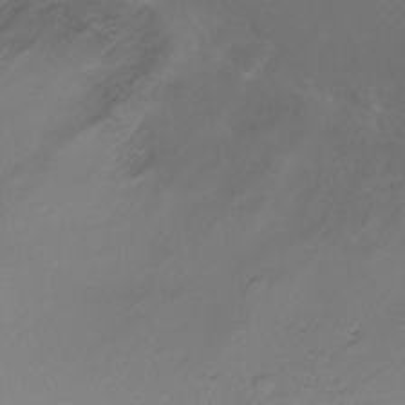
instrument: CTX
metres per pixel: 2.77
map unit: Ht
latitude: -6.5384
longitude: -27.2537
